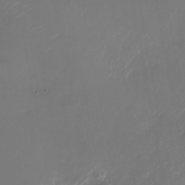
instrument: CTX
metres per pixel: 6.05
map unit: Nhu
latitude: -26.9541
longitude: -73.1593
